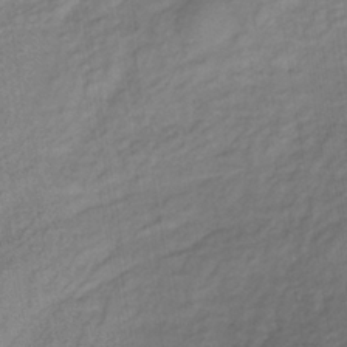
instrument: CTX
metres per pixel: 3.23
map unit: lHb
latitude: -37.3131
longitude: 71.4832
